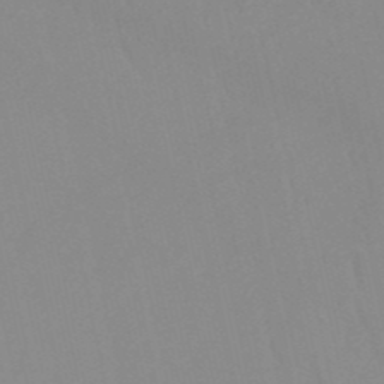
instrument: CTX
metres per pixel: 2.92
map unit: HNb
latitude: -52.3306
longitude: -50.7435
